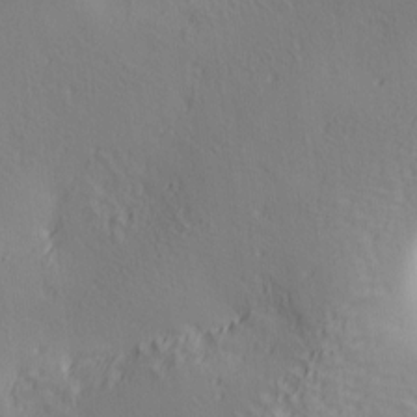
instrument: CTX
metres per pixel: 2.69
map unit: lAa
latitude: 5.4993
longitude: -114.3467
